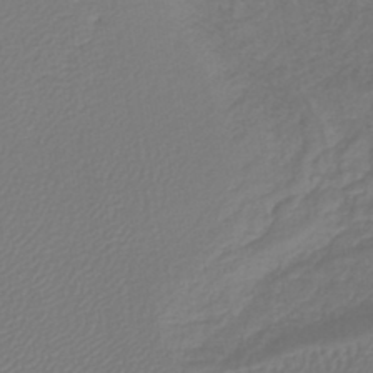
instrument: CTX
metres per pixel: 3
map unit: lHb
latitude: -42.4251
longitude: 65.8045
